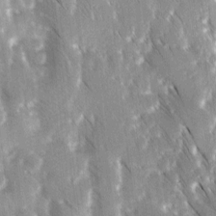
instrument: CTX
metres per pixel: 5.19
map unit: Ave
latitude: 8.6680
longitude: -104.8569
